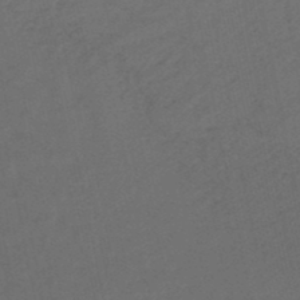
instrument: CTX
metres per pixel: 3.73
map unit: lHb
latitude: -47.8233
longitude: 81.2754
